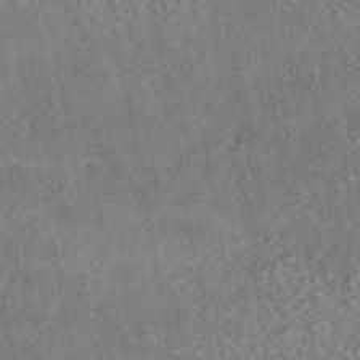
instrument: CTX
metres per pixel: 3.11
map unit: eAb
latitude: 44.7624
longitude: 124.2739
